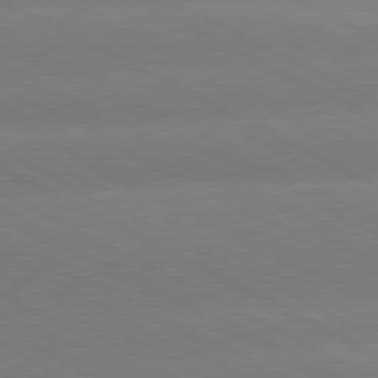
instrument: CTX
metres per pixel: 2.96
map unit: lApd
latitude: 80.6868
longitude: -147.9906
